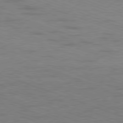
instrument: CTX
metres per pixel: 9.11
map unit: Ap
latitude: -81.4266
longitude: -73.3482
